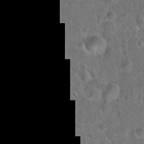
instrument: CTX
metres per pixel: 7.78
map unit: Hto
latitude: 22.2333
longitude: -47.0081
